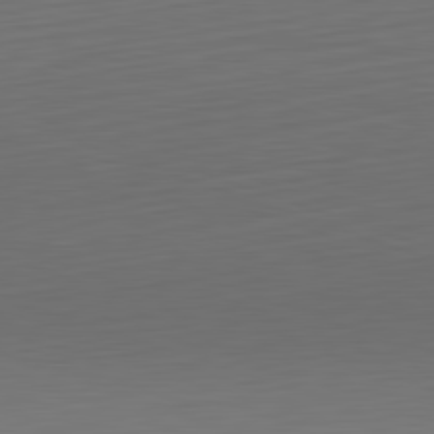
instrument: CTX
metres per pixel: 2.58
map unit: Hpe
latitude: -82.6140
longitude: 7.7855
